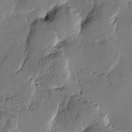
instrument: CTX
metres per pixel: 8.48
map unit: Htu
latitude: -3.9367
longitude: -177.2159
